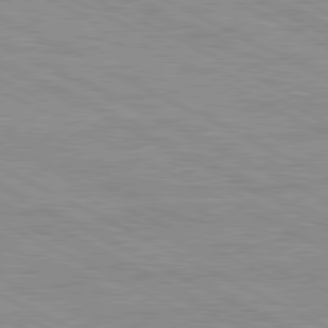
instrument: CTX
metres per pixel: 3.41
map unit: Ap
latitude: -82.1606
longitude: -72.9136
